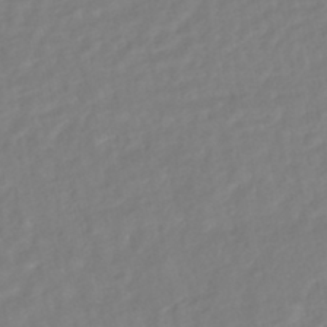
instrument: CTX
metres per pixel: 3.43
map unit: HNhu
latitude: -45.0864
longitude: 103.3132
